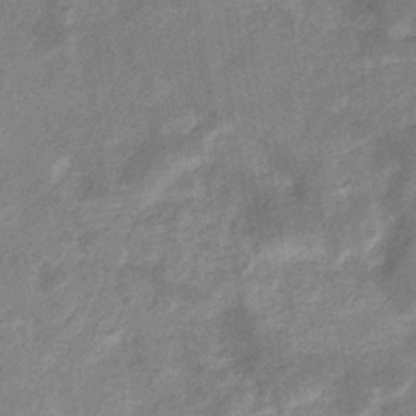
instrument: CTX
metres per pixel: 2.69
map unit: eHb
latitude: -35.0675
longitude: 74.6519
